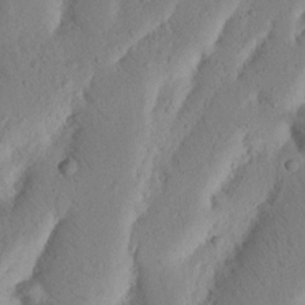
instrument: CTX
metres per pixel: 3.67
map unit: Nhu
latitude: 17.4804
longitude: -75.4615
